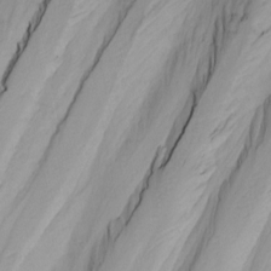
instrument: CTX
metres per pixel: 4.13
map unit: Nhu
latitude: -0.4251
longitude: -74.8569
